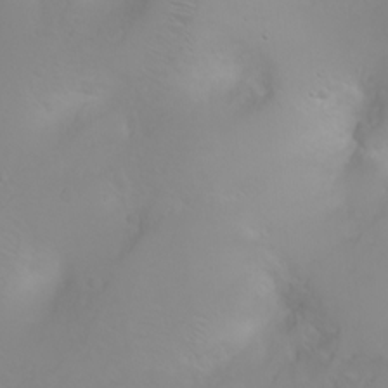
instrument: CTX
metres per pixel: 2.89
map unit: Ht
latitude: -2.1983
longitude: -61.3481
